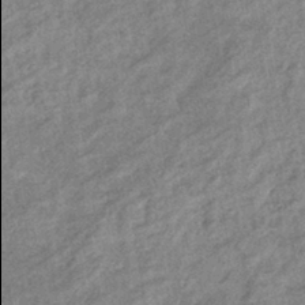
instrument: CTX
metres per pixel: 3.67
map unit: eHb
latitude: -40.4440
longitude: 82.0094
